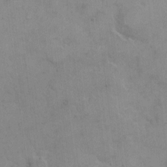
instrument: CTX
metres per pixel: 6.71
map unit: Hto
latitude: 5.9339
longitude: -62.2145
